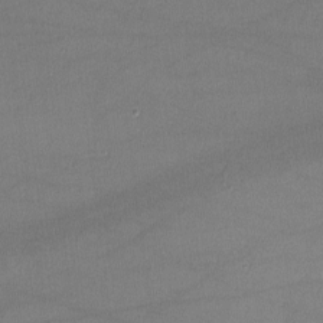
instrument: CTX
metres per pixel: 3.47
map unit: lHvf
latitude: -10.5952
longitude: -101.0459
